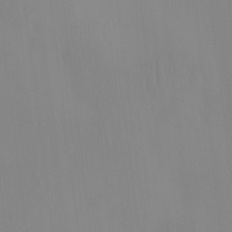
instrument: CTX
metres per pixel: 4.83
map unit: eHh
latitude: -4.0472
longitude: 14.5763
